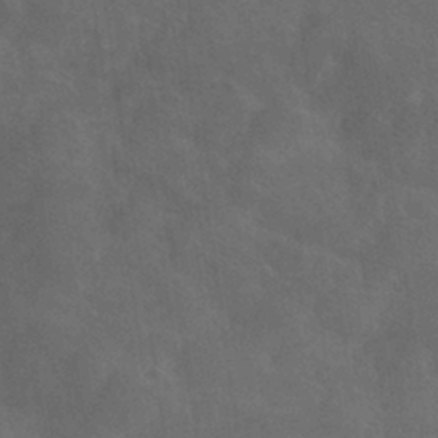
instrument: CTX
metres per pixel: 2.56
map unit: HNhu
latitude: -39.7856
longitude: 97.0865
